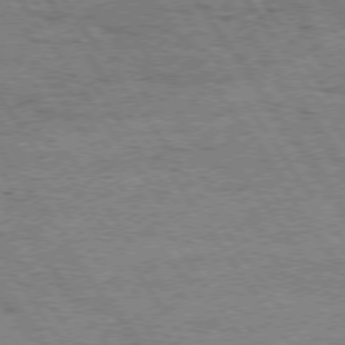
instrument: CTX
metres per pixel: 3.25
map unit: Hpe
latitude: 74.3656
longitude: -151.4615
